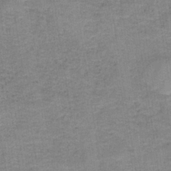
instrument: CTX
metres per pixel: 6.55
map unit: eAb
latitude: -36.0661
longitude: 52.0850
